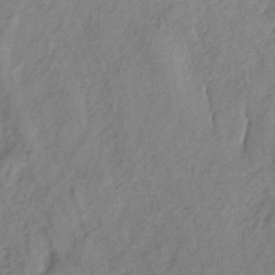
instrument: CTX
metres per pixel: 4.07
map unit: lHb
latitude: -34.9353
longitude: 68.8974
